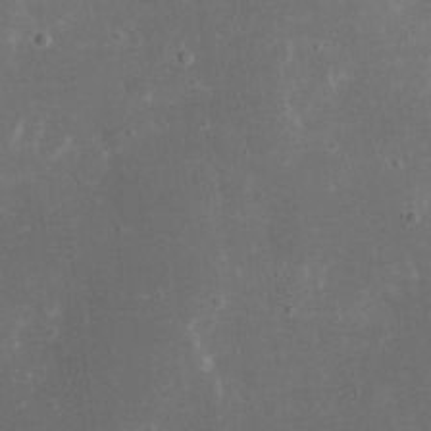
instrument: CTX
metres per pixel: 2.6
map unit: eHh
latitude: 17.9150
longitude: -70.8947
